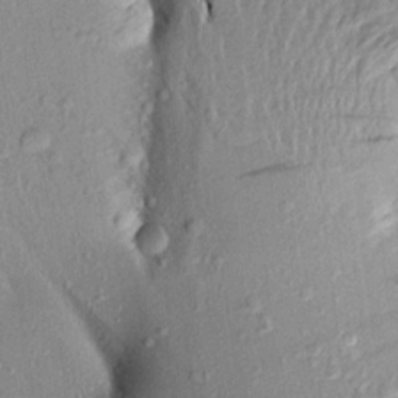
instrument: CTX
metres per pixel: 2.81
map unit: Aa
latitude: 17.3293
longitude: -147.3482
